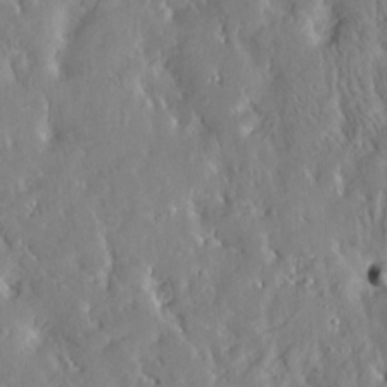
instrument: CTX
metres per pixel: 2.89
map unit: Htu
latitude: -4.2361
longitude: 174.0661
